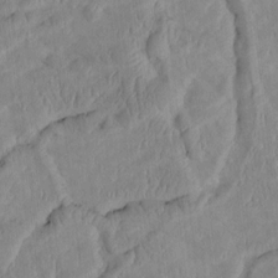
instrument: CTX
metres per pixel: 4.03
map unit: Htu
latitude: 2.2900
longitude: 148.9920
